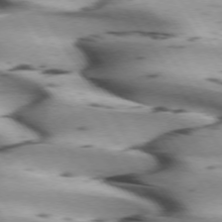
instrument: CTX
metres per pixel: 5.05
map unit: lApd
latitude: 72.7813
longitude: -53.4805
